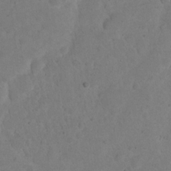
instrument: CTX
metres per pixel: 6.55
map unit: eHh
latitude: 20.0444
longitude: -62.8380
